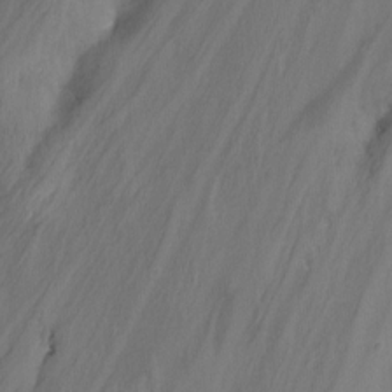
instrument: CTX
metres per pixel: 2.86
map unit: Nhu
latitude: -8.5196
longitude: -50.2144
